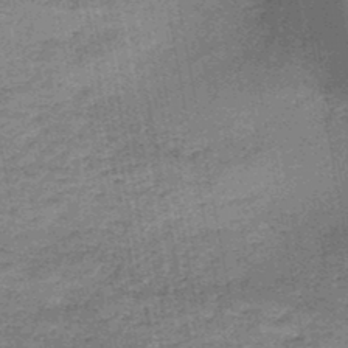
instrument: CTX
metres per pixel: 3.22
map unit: HNb
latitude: -47.0486
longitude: -36.3279
